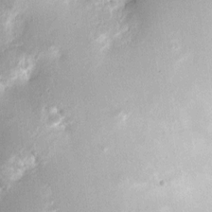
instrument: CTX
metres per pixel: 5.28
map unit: eHh
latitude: 8.1200
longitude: -75.2159
